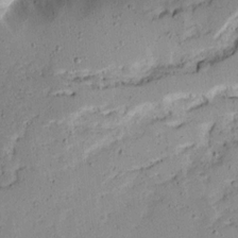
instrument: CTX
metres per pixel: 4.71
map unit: Ave
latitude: 13.7261
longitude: -138.7057
